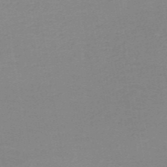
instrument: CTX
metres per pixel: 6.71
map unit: HNb
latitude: -49.7667
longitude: -48.8569
